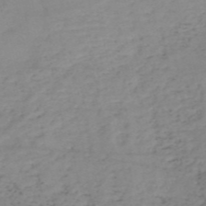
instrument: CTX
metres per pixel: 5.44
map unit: HNb
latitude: -54.2362
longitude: -44.2900
